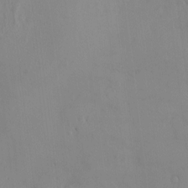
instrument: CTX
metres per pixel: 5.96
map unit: HNhu
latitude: 5.1403
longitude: -4.5546
